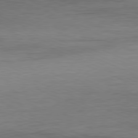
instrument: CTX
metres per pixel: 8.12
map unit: Ap
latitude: -81.7289
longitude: -84.0633
